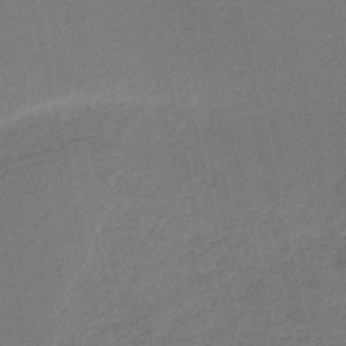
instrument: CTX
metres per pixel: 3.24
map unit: HNb
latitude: -51.8044
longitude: -50.4223
